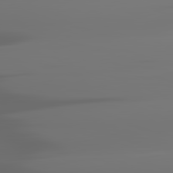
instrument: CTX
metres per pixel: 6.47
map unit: lApd
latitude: 82.3845
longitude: -145.7449
